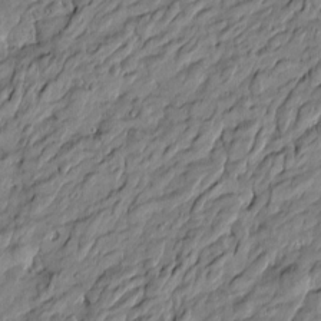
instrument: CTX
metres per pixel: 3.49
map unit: Htu
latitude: -6.5196
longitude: 177.8422
